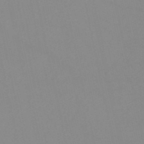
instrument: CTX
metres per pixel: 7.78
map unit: HNb
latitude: -52.5384
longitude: -50.5923
